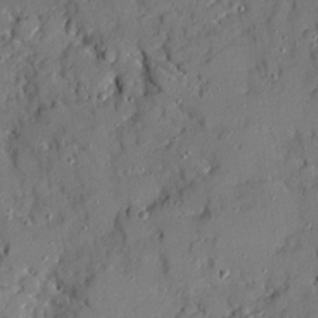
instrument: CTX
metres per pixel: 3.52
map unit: Ave
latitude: 19.0269
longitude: -128.8758
